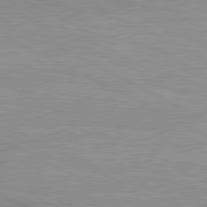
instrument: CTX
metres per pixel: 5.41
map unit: lApd
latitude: 80.7624
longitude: 157.1053
